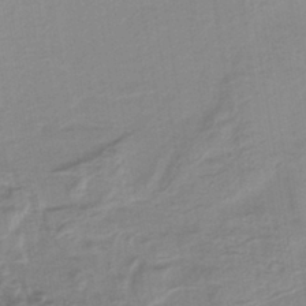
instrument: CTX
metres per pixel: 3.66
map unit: lHb
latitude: -40.4818
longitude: 52.8219
